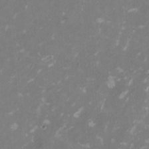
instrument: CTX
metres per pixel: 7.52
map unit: HNhu
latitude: 1.5938
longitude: -3.4237
